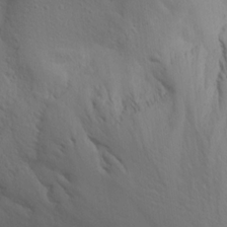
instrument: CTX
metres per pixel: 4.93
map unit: Aa
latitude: 18.6679
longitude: -143.7639
